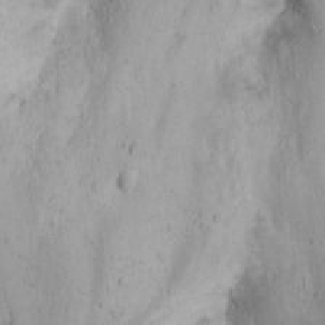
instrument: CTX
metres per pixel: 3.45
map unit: eHh
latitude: 22.4223
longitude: -70.1011
